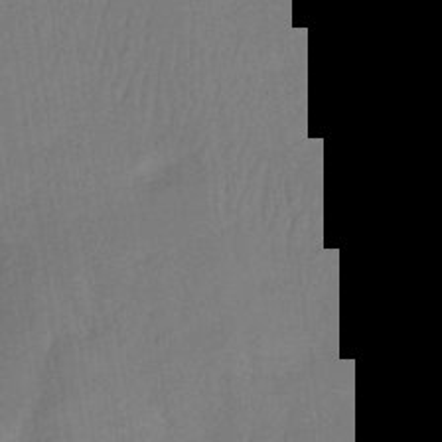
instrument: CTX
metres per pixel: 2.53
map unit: lHb
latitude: -34.2550
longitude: 65.9556
